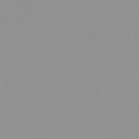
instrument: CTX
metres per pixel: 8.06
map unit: HNhu
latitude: -0.7841
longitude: -5.7072
